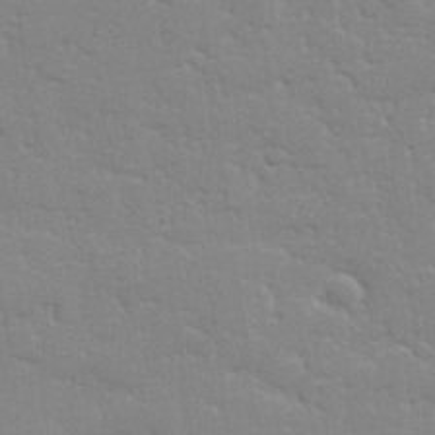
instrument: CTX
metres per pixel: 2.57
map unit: lHvf
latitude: 24.0822
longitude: 142.3117
